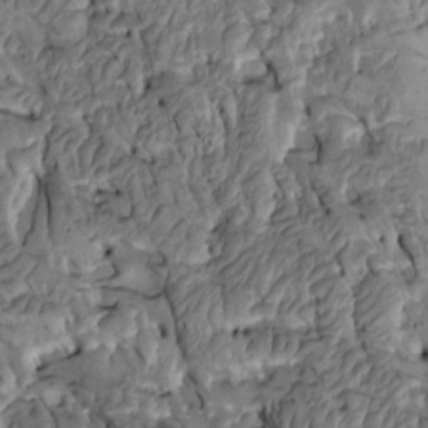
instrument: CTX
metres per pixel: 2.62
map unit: Htu
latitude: -2.3495
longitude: 150.7274
